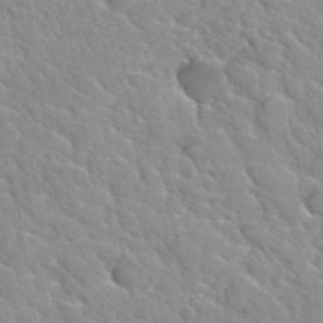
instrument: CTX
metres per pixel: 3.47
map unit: Hto
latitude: 35.9339
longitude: -47.3671
